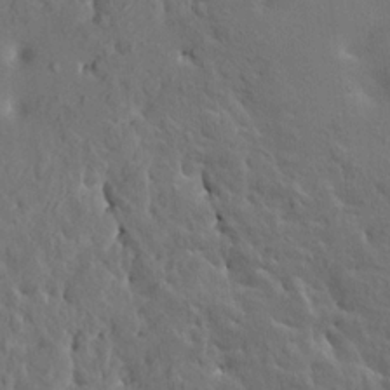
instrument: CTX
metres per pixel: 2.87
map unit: HNhu
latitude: 6.5735
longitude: -0.4979
